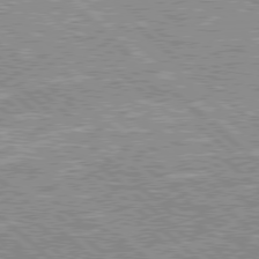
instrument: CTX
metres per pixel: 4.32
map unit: Hpe
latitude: 78.0822
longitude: -159.6127
